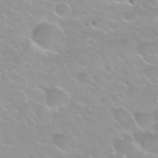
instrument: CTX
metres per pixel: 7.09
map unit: Nhu
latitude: 30.3657
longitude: -55.0080
